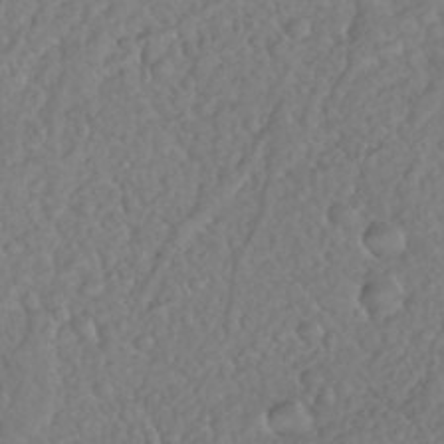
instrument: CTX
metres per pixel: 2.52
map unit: Nhu
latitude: 25.8016
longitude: -57.5560
